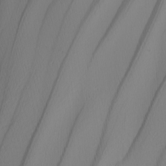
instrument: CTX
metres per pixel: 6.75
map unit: Nhu
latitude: -4.8219
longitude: -95.2726
